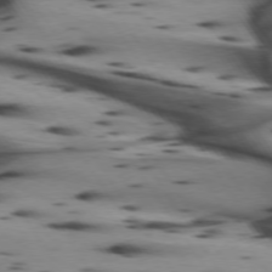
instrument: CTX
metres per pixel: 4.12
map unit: lApd
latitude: 74.5546
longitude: -64.0822
